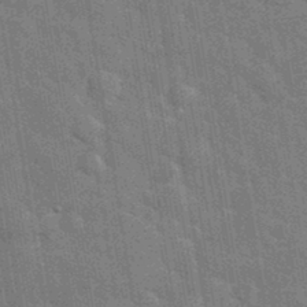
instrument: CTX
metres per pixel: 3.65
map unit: eHh
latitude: 36.7246
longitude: -65.9528
